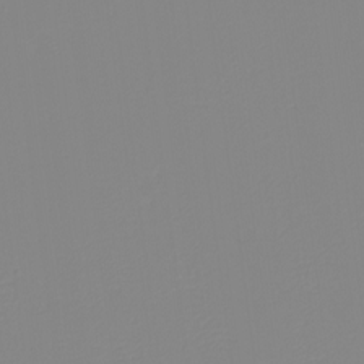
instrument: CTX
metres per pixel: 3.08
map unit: eHh
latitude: -5.5777
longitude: -85.9717
